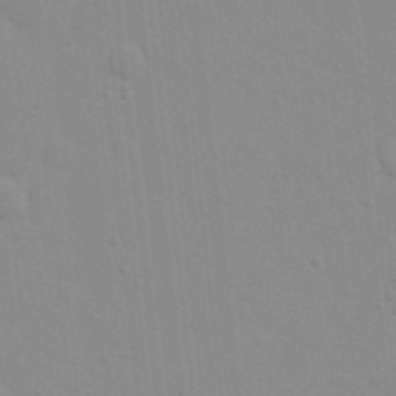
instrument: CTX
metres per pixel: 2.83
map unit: eHh
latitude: 21.1214
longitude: -64.1956
